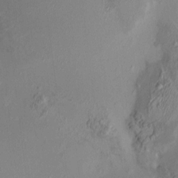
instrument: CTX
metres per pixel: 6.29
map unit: HNhu
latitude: 6.2900
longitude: 4.8975
